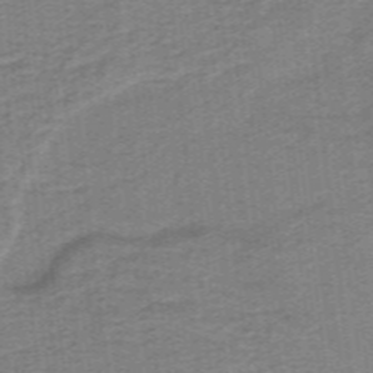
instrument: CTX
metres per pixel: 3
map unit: lHb
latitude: -41.0108
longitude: 54.0850
